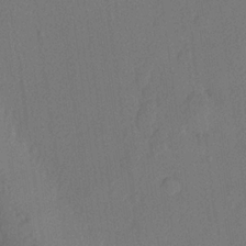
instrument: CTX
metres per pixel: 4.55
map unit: lHvf
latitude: 21.2915
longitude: 140.9353
